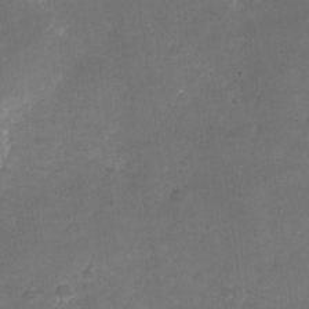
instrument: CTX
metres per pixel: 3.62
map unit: Nhu
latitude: -26.4062
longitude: -70.6868
